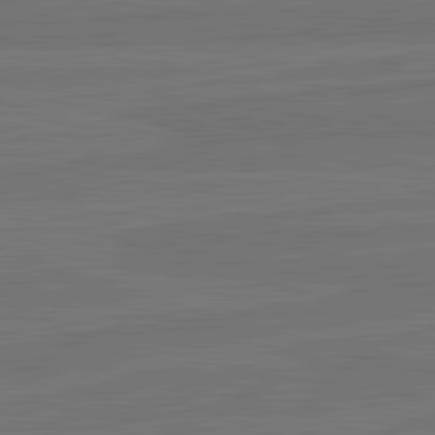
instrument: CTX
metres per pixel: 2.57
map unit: lApd
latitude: 82.4223
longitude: -179.4238
